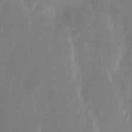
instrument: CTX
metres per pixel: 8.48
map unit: eHh
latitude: 7.6694
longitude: -72.1200
